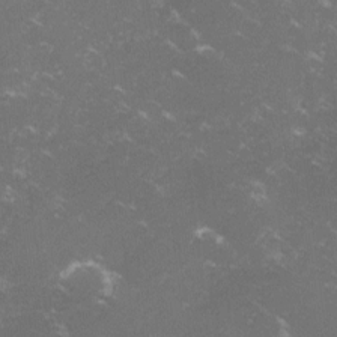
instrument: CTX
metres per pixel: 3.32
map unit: lHvf
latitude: -13.8800
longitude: -100.1767
